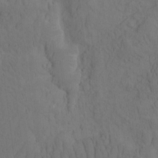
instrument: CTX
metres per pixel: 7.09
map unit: eHh
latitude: -1.6344
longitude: 16.2551
